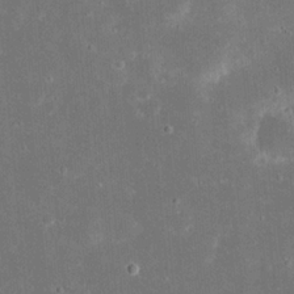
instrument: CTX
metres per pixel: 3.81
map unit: eHh
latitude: 20.9325
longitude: -68.2145
